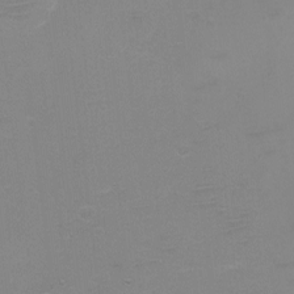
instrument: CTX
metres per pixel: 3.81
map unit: eHh
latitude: -5.2565
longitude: -78.7813
